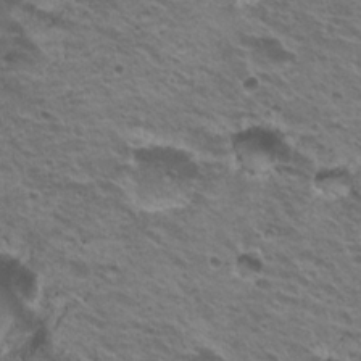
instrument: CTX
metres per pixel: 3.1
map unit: Nhu
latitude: 20.1578
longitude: -31.4616
